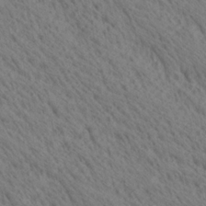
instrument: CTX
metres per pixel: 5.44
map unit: Ave
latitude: 20.7435
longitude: -139.6505
